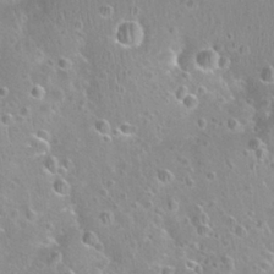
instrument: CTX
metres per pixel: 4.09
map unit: Nhu
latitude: 24.3467
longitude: -52.1956
